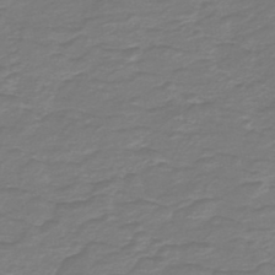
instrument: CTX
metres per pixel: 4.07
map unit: HNb
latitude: -47.5399
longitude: 52.4629
